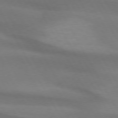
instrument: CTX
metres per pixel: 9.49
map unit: lApd
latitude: 74.2334
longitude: -65.4237
